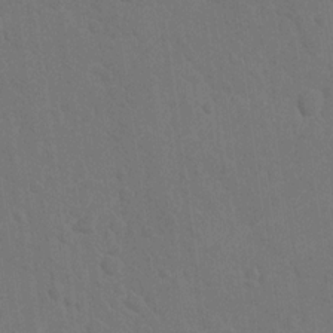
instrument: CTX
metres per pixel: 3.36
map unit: lAvf
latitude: -8.5574
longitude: -120.1956
